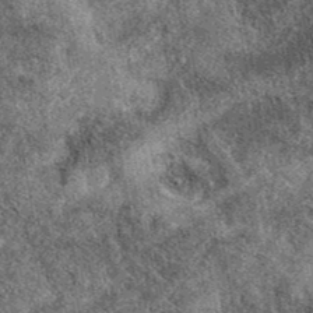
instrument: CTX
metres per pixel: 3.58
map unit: eAb
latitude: 39.8394
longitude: 108.5385
